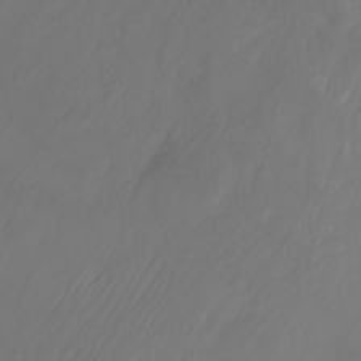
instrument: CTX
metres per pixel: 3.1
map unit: Nhu
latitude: -13.1998
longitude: -62.1389
